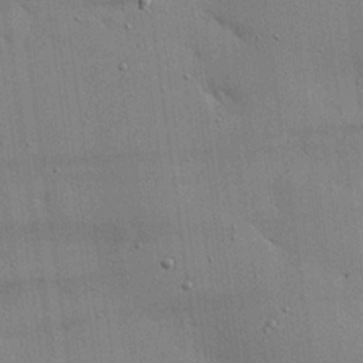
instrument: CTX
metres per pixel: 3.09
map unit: eHh
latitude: 23.6883
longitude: -89.0837
